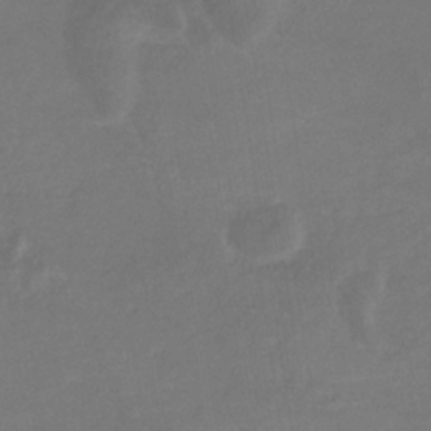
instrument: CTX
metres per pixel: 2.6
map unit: eHb
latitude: -33.1620
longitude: 72.2928
